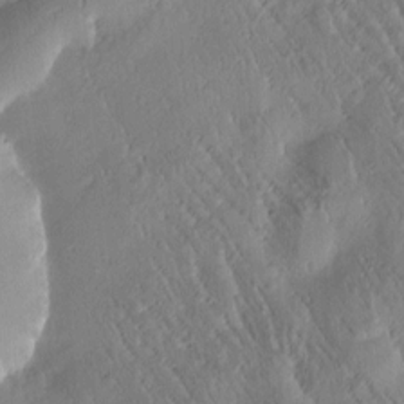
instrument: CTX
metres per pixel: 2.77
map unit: Htu
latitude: -0.9164
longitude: 171.6722
